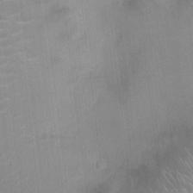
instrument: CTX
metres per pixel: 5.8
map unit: Ht
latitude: -2.8407
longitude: -17.0458
